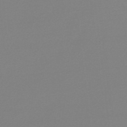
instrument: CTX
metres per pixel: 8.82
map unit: lHb
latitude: -48.2551
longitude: 65.8800
